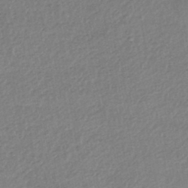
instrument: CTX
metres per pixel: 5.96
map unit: HNhu
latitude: -44.2740
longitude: 95.7666
